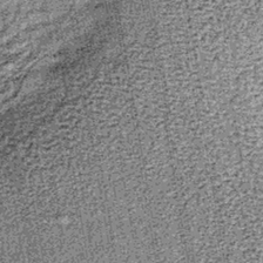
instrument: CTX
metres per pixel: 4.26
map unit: lHb
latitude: -39.8800
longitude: 64.6897
